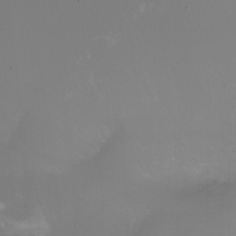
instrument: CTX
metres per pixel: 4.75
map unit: Nhu
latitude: -4.5762
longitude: -76.6868
